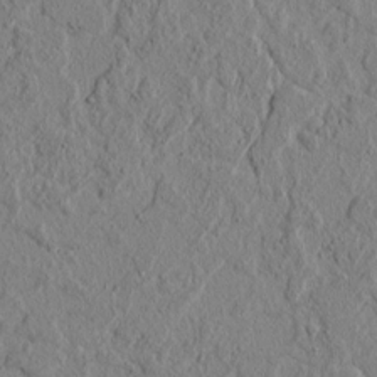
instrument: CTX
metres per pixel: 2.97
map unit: lAvf
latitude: 5.9717
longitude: 165.9178
